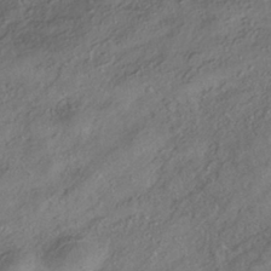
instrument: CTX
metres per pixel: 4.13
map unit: HNhu
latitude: -41.5399
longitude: 107.6722
